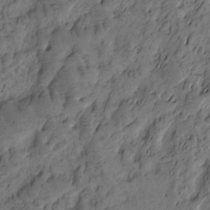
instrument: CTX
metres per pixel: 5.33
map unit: Htu
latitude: -3.1053
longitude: -178.1011
